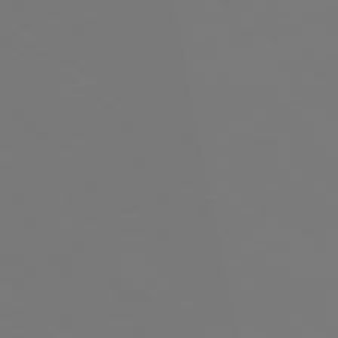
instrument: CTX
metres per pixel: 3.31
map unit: Hpe
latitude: 78.0633
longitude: -174.7813
